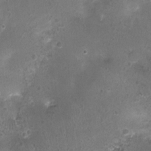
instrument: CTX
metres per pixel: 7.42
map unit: Nhu
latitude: 1.6694
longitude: -15.5372
